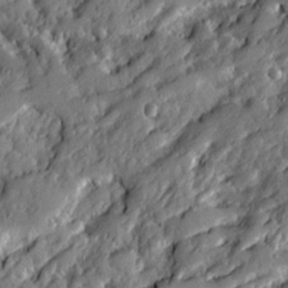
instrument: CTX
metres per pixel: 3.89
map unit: Ave
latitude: 20.1578
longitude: -129.6883
